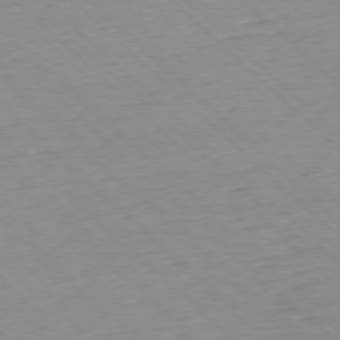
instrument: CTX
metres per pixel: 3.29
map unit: Ap
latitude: -77.4643
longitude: -90.4412
